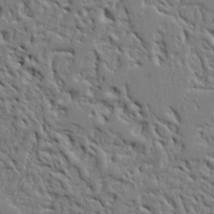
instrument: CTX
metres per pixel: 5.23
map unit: Ht
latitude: 8.4601
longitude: -76.2900
